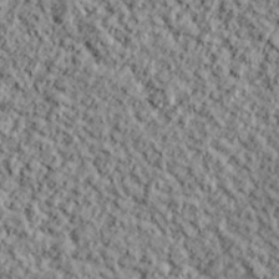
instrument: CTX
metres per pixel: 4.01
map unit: lHvf
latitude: 38.1956
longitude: -91.4993
